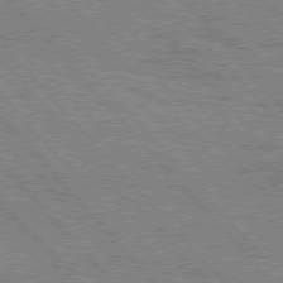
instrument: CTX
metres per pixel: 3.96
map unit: Hpe
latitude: 76.3656
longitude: -150.7624
